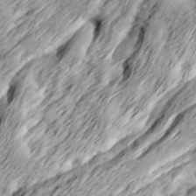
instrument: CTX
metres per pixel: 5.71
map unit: Ave
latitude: 15.4427
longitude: -136.7624
